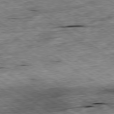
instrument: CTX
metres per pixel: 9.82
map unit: Ap
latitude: -79.9367
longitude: -87.4993
